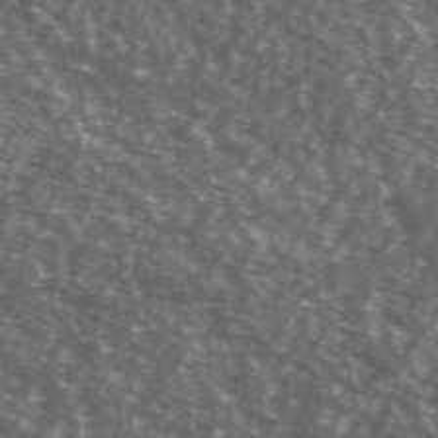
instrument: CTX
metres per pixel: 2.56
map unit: Ave
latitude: 39.4426
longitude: -108.7057
